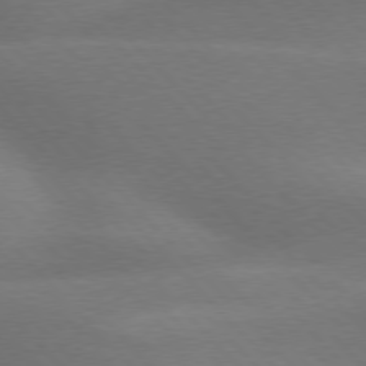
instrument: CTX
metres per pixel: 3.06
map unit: lApd
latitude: 76.3656
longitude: -59.7072
